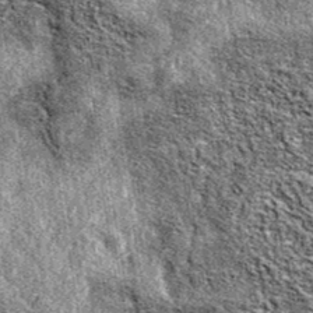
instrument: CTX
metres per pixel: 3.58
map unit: eAb
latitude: 38.5357
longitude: 105.5399
